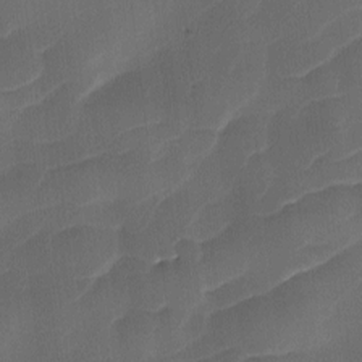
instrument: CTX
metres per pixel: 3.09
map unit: Ave
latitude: -9.5399
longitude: -122.8380
